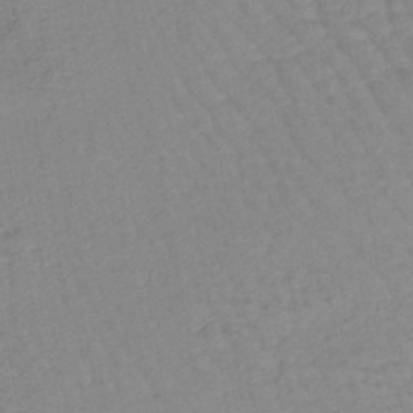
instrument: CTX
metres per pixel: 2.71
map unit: eHb
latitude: -44.8408
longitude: 80.6330
